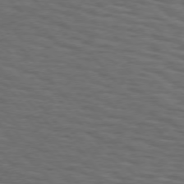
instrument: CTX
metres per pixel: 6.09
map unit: Hpe
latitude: 74.9514
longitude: -134.7813
